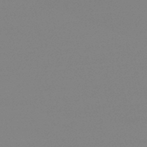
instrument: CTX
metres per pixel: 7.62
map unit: lHb
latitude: -46.2550
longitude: 69.1431
